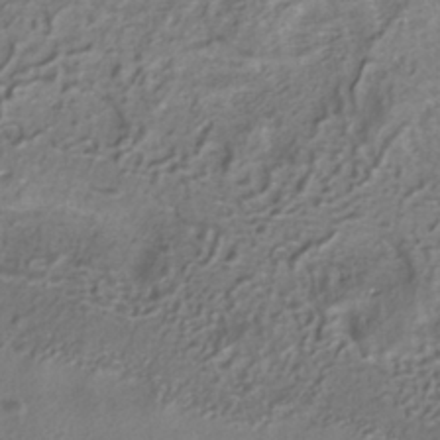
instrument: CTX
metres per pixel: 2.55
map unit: ANa
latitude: -36.7085
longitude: 95.0486
